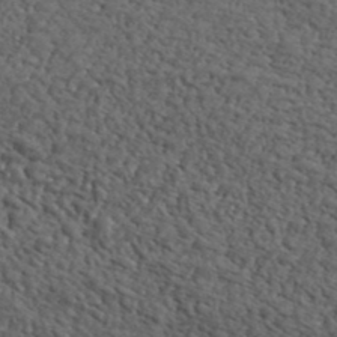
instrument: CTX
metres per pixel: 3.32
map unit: ANa
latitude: 41.4993
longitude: -87.1781
